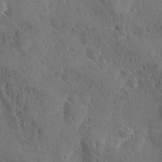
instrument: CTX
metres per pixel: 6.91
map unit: Ave
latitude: -10.1606
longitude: -119.3859
